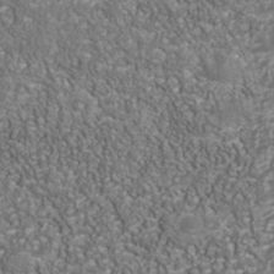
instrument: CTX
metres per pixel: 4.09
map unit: Nhu
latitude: -40.1417
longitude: -84.9514
